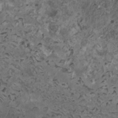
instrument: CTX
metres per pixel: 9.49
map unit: HNhu
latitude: 0.5545
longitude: 5.4076
